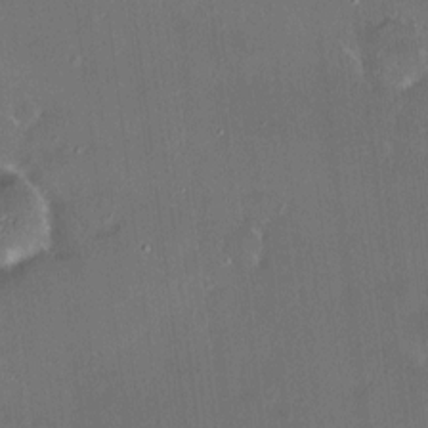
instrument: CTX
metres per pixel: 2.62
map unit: HNhu
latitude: 6.7813
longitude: 7.5210
